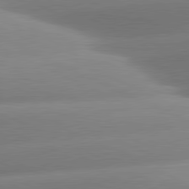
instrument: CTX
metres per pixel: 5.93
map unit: lApd
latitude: 81.0836
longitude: -159.8772
